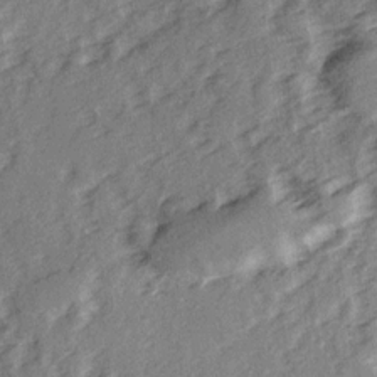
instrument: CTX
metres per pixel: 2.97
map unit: Ave
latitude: 15.0837
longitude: -103.9717
